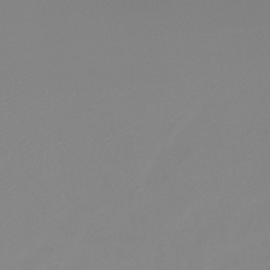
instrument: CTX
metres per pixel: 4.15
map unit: Ht
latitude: -16.1984
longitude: -43.9150
